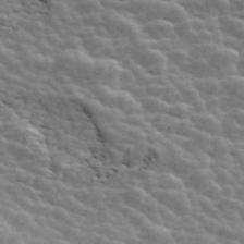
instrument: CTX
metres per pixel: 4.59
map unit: ANa
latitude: 45.4238
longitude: 37.9745
